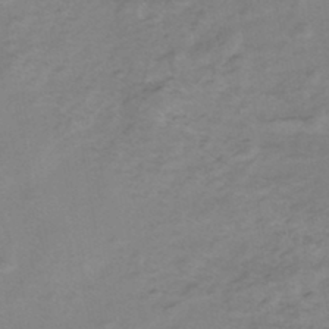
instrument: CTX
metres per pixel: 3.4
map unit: eHh
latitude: -45.7856
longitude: -29.8205
